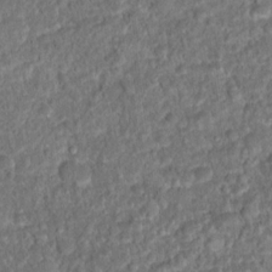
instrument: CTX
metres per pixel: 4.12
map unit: Hto
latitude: 15.8584
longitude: -39.4426
